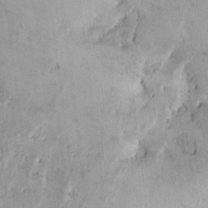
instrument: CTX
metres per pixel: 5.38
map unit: eHh
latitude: 11.9528
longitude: -61.8016
